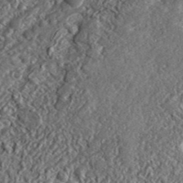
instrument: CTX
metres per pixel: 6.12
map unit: lHvf
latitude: 42.3467
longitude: -89.1215
